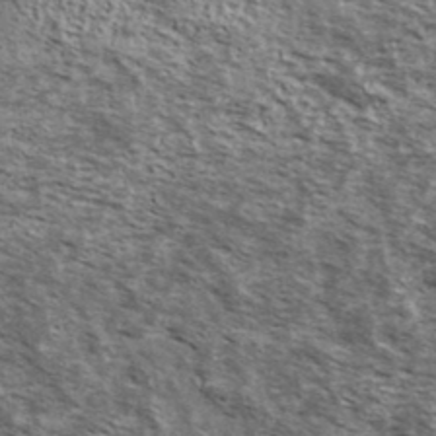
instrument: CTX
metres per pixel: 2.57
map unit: Ave
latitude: 39.3671
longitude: -108.2900
